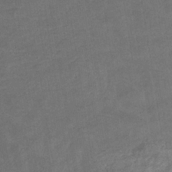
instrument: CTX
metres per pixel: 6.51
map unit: eHb
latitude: -36.2361
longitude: 79.5210
